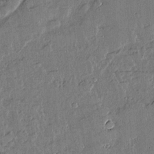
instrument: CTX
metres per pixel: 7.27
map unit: lAvf
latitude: 14.2334
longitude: -125.7827
